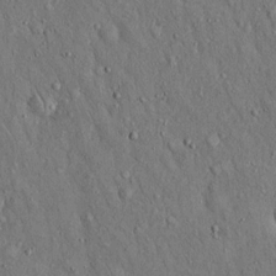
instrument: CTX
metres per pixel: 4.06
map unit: Hto
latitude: 14.7247
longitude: -58.2523
